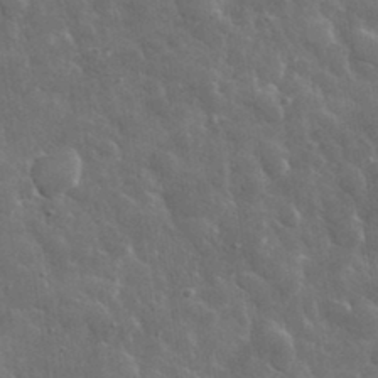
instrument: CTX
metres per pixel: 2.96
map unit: lHvf
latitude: 34.0633
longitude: -86.6868
